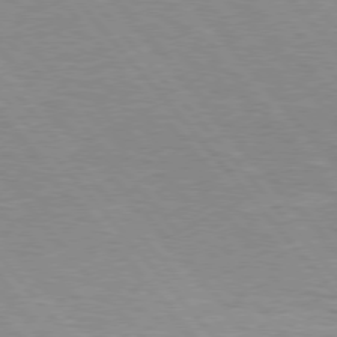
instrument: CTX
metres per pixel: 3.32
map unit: Hpe
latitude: 75.8017
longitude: -154.9325
